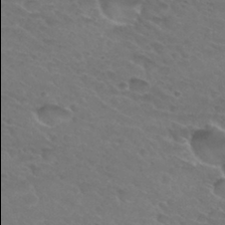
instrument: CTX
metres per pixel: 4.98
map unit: Hto
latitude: 32.0444
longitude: -45.9906
